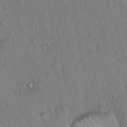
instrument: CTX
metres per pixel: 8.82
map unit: Hto
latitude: 15.4805
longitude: -57.5938
